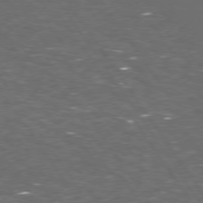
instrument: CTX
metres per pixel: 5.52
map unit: Hpe
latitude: 74.1389
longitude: -125.0458
